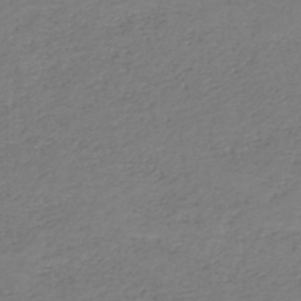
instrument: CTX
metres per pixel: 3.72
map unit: HNhu
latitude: -47.1053
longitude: 28.0850
